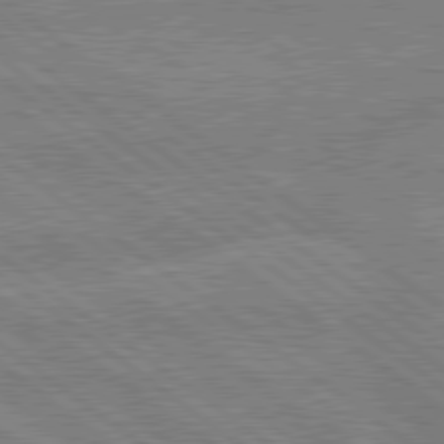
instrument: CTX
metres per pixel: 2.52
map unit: lApd
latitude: 79.4238
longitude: -160.5734
